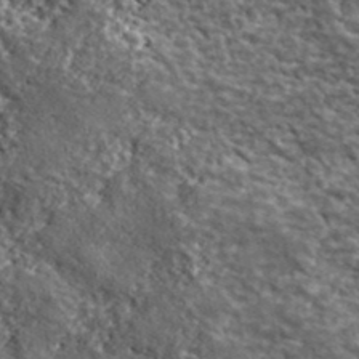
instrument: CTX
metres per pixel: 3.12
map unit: lHvf
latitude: 40.3845
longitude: -87.6694
